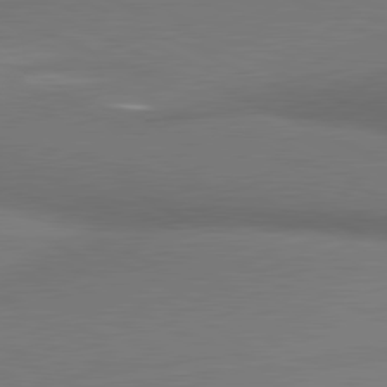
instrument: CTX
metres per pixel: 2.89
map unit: lApd
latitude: 81.2348
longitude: 174.8219
